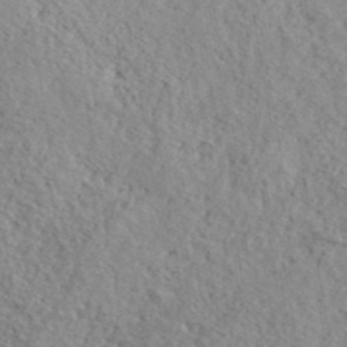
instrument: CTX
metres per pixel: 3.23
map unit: ANa
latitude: 41.1403
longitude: -86.3656
